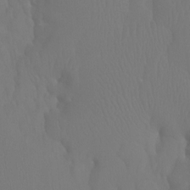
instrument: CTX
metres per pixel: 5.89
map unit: Ht
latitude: -7.3698
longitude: -32.3845
